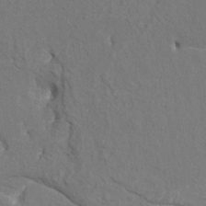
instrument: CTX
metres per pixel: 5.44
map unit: HNhu
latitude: 4.2711
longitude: -7.9528
